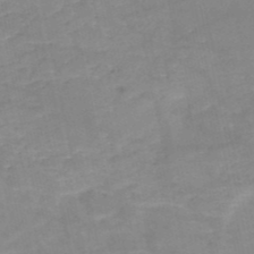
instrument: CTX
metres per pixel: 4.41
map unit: HNb
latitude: -50.0283
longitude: -39.4804
